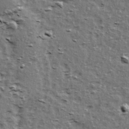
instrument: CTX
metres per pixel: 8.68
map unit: Ave
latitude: 15.5749
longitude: -104.7058
